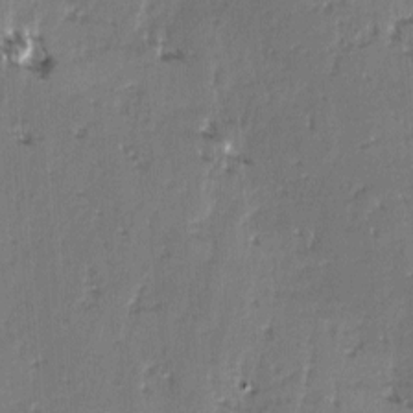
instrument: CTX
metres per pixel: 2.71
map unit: lAvf
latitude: -4.5007
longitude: -113.7072
